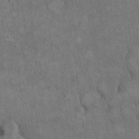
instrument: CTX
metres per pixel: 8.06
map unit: eHh
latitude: 17.6316
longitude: -63.4994
